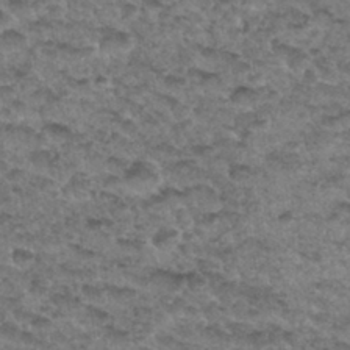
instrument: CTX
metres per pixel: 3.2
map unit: Hto
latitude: 33.4993
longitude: -48.5168
